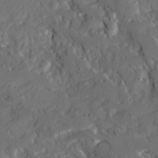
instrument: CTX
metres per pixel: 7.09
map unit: Ave
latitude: 22.8380
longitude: -131.5372
